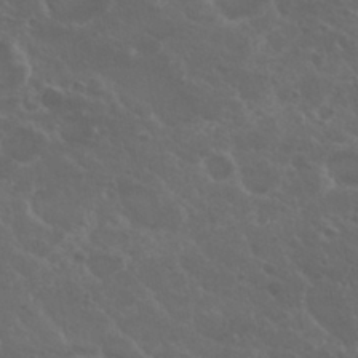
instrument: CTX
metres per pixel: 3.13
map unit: Nhu
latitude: 29.6505
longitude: -54.7246
